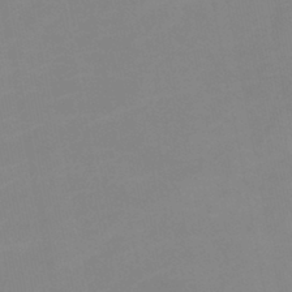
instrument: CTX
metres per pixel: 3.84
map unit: eHb
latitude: -37.7477
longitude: 74.6897
